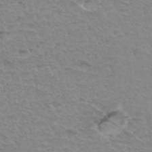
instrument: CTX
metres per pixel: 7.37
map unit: Hto
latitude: 34.5545
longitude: -45.8583
